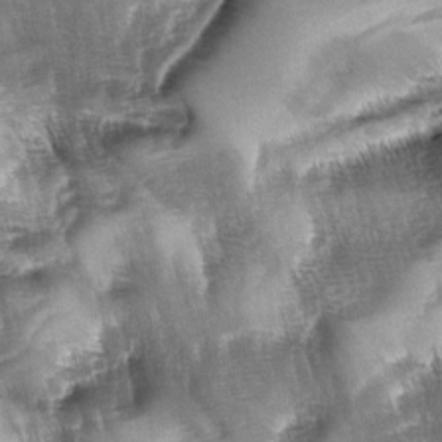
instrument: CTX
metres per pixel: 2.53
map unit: lAa
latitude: -4.5384
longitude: -127.5371
